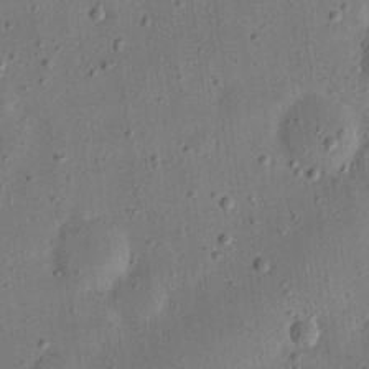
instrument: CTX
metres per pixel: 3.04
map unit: eHh
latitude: 24.4978
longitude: -68.9703
